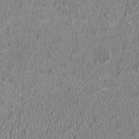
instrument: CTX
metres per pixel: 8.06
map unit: HNhu
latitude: -0.8786
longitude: 1.7100
